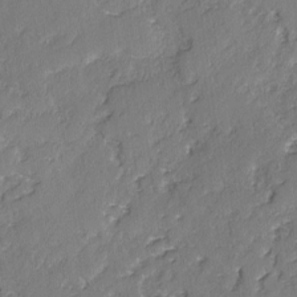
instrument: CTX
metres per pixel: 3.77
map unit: lAvf
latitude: -2.8596
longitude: -107.2915
